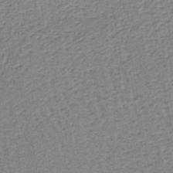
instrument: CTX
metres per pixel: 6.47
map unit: lHb
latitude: -40.0850
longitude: 62.8030
